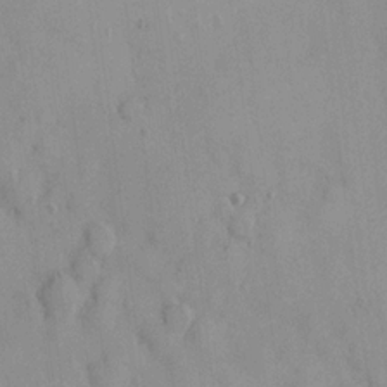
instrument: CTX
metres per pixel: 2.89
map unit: lHvf
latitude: 14.9703
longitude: 179.6910
